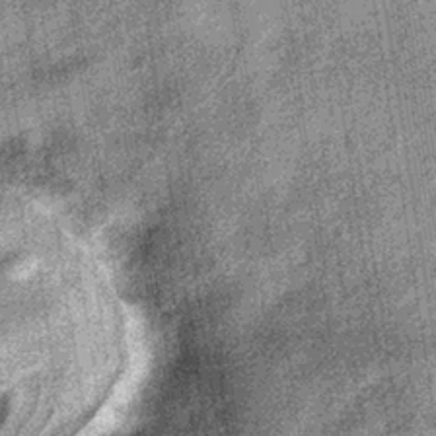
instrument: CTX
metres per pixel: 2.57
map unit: lHb
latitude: -36.1416
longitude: 67.6344
